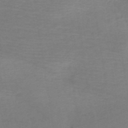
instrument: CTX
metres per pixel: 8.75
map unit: HNb
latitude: -54.6330
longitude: -48.6679
